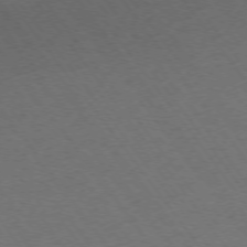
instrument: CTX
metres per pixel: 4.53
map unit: Ap
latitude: -75.5588
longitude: -64.6113
